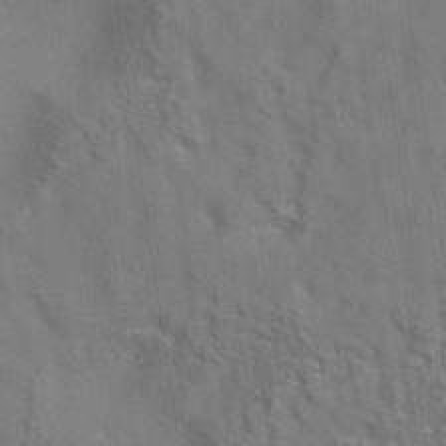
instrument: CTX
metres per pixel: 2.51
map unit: eAb
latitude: 35.1025
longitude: 111.8233
